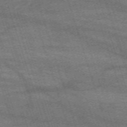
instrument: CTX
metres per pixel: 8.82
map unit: eHh
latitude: -62.8975
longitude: 53.9178
